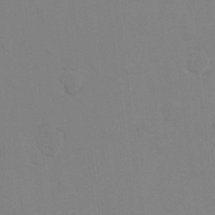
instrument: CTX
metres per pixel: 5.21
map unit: Hto
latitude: 7.0080
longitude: -34.7246
